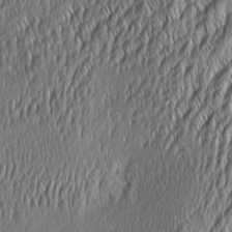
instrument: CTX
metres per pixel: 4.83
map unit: Aa
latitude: 7.0647
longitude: -130.3090
